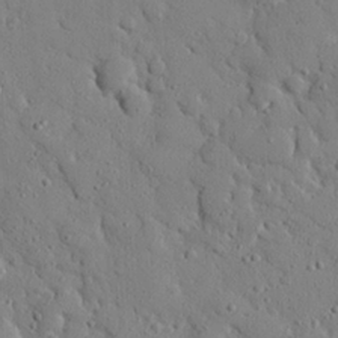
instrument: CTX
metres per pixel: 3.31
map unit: eHh
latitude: 26.5546
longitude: -78.5168
